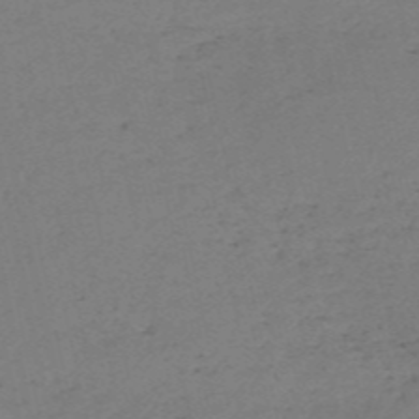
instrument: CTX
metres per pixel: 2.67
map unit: HNb
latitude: -55.2943
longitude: -43.7450
